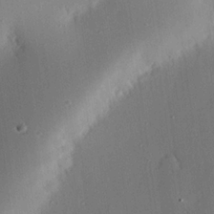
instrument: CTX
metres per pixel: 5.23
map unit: eHh
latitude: 22.5546
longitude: -90.9703
